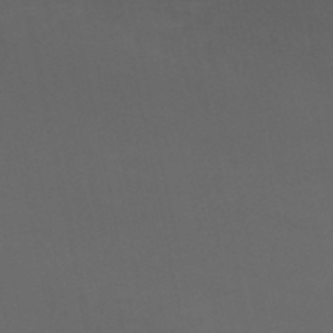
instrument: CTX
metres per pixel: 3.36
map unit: HNb
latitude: -50.8408
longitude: -43.3293
